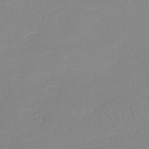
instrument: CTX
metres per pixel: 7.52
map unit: lHb
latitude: -40.1039
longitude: 68.2172
